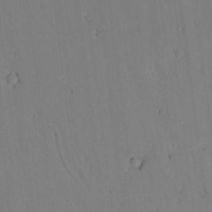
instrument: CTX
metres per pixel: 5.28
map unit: lAvf
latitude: 9.1592
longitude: 168.0661
